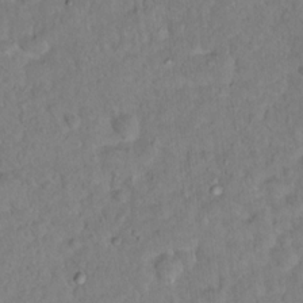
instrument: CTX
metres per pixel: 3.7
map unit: Hto
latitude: 12.9136
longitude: -36.5357
